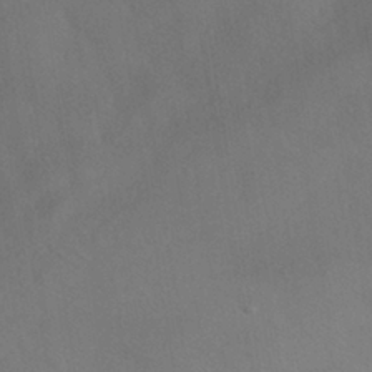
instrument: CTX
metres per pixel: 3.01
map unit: HNhu
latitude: -40.5574
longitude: 100.9919
